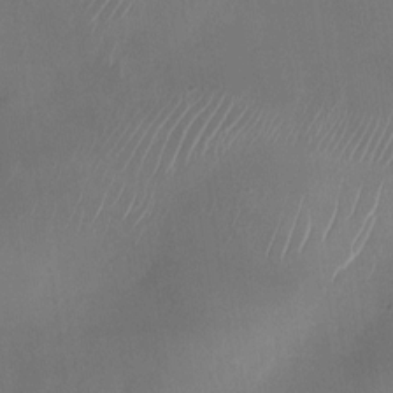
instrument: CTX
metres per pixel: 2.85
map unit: Nhu
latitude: -28.0094
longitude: -63.2537
